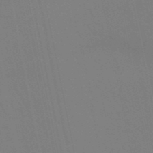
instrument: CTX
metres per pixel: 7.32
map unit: lHb
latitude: -49.4833
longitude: 75.5211
